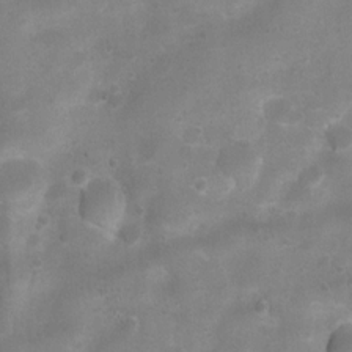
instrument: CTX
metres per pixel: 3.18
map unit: Ht
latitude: 4.6679
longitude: -21.3104
